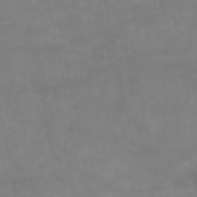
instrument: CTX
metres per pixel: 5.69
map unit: HNb
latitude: -49.1054
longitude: -38.8002
